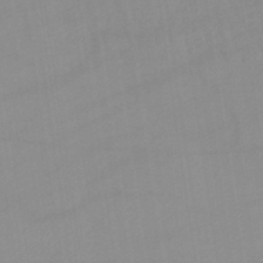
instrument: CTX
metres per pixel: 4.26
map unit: lHb
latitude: -44.8975
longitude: 66.5385
